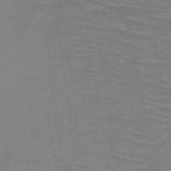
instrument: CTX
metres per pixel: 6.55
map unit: HNb
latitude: -47.8611
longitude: -45.9150
